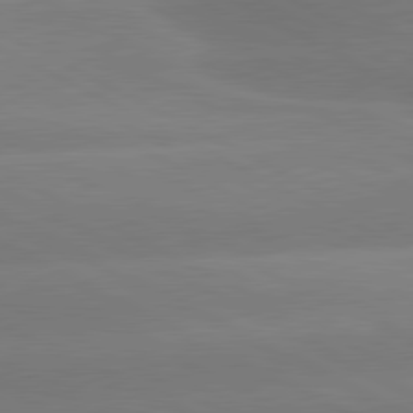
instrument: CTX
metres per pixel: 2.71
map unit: lApd
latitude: 80.8758
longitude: -147.7261
